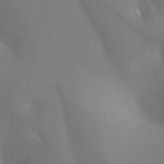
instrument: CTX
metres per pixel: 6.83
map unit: Hto
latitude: -8.5007
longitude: -47.9906
